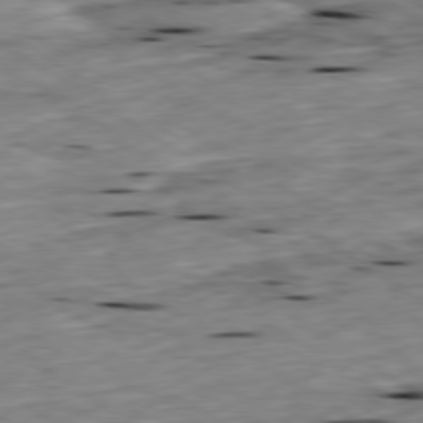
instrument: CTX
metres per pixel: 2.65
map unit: Ap
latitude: -79.9178
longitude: -90.9514
